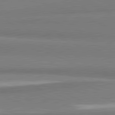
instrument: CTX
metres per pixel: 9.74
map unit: lApd
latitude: 81.6694
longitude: 160.2173
